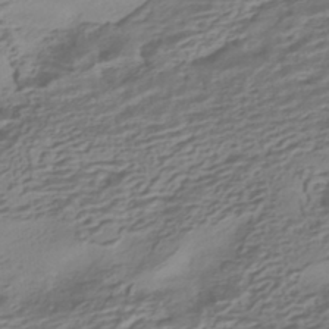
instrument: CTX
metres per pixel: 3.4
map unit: HNhu
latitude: -42.5762
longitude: 100.9352
